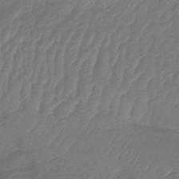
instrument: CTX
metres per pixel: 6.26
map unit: lHb
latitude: -43.1620
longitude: 81.5399
